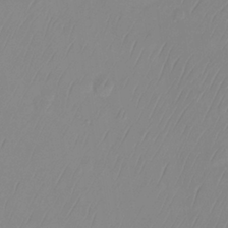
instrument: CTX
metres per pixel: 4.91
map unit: Ht
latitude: -14.4818
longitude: -53.5371
